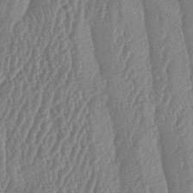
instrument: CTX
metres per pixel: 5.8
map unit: lAa
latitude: -6.2550
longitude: -129.9717
